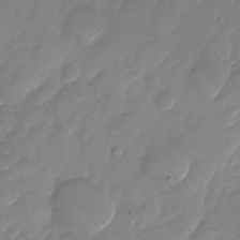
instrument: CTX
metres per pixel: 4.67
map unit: Nhu
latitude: -28.7652
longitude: -66.1577
